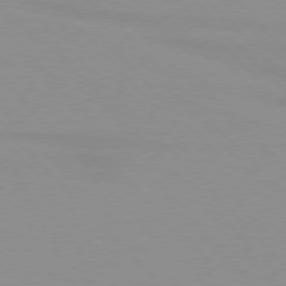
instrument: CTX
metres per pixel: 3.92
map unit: lApd
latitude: 76.4979
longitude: -84.9514
